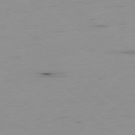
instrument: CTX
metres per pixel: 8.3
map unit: Hpe
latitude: -78.7274
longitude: 12.6141
